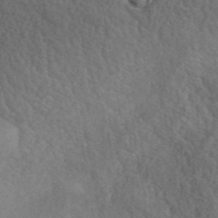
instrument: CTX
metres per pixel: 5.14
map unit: ANa
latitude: 42.2334
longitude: 52.3495
